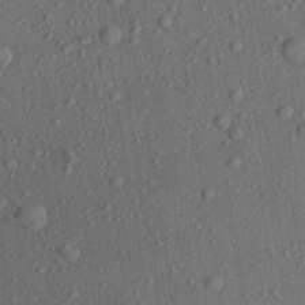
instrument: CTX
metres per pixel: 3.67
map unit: Aa
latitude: 23.1025
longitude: -143.0081
